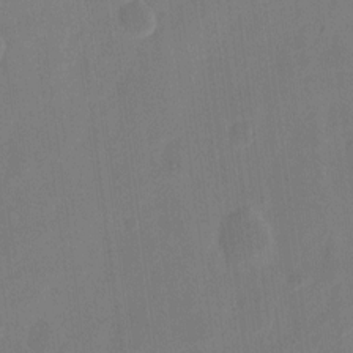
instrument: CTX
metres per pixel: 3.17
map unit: eHh
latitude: 9.3671
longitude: -68.2145
